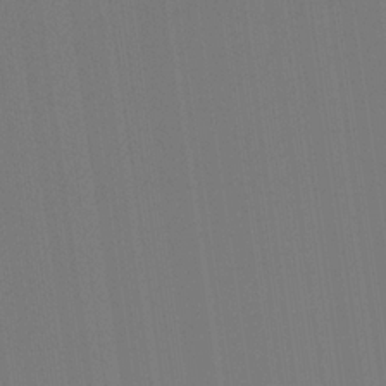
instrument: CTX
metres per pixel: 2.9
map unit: eHb
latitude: -30.5385
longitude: 69.7855
